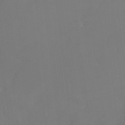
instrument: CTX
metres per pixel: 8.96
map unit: Nhu
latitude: -5.5966
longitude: -93.7071
